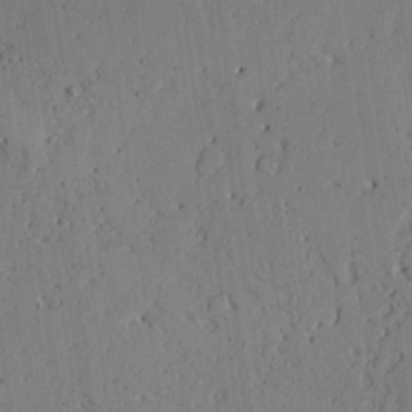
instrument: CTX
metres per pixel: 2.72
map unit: Aa
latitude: 27.4615
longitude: -130.5357
